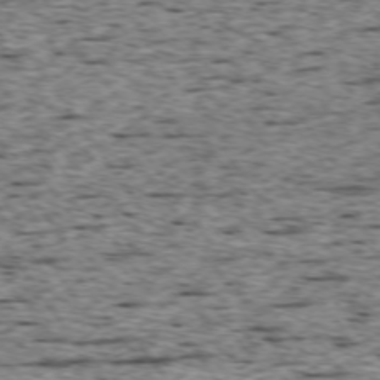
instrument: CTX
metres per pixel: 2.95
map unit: Ap
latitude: -74.7464
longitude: -88.2523
